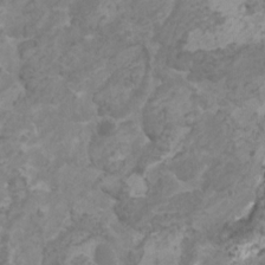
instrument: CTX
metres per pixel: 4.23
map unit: HNhu
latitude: 1.8961
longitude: -1.1214
